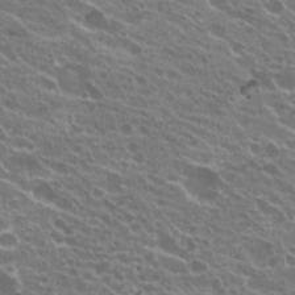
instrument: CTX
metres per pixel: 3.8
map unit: Hto
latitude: 23.1403
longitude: -38.7057
